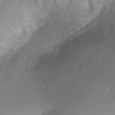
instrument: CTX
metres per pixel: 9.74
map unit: Htu
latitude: 3.8961
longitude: -21.4805
